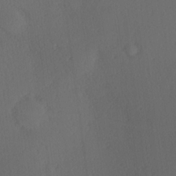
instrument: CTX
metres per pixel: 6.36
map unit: Hve
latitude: 19.5560
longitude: 150.2362
